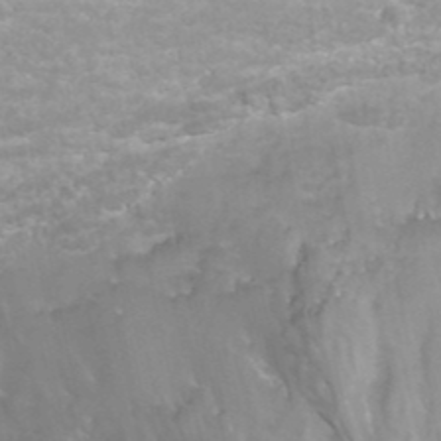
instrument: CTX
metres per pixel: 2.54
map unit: ANa
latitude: 40.2711
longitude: 21.2376
